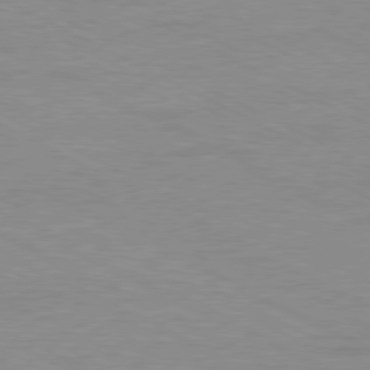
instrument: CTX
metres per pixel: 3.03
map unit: Ap
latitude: -80.8786
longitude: -85.6505
